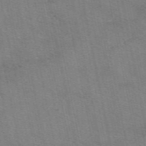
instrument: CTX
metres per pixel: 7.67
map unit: eAb
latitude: 51.1970
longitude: 109.5588
